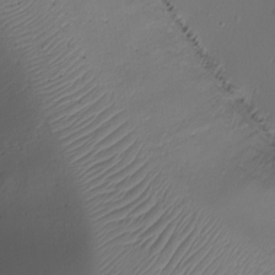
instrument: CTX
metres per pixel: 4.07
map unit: Ht
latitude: -16.5196
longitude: -41.5938
